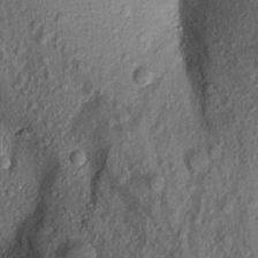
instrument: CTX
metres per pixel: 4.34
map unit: Aa
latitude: 16.9514
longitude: -146.3090
